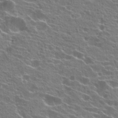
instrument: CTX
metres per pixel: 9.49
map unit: Hto
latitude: 22.2711
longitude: -40.1766
